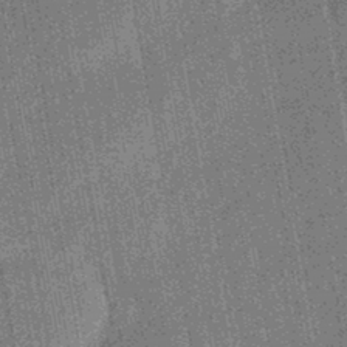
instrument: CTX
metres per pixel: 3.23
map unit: eHb
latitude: -43.7288
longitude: 86.0283
